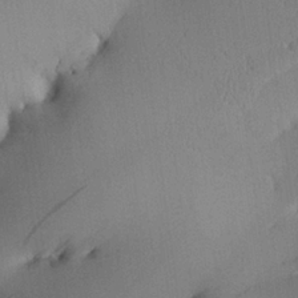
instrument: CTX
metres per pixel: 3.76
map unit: Aa
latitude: 24.9324
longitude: -132.5924
